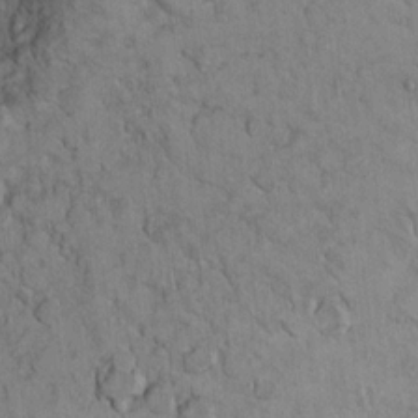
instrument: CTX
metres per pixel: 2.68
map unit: Ht
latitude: 11.5938
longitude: -31.7072
